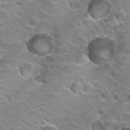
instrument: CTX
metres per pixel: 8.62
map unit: Hto
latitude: 22.7435
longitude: -32.4979
